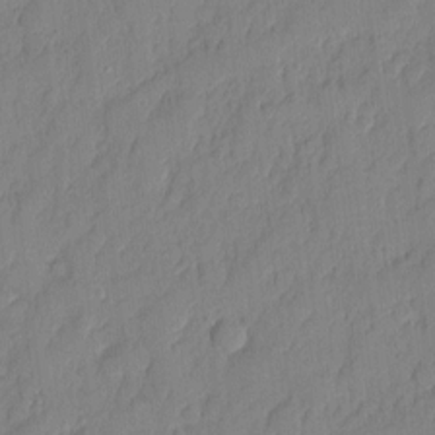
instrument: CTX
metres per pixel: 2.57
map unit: eHh
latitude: 5.5182
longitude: -75.9150
